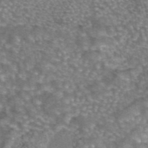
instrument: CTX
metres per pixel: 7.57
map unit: eAb
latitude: 44.2333
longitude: 105.7288
